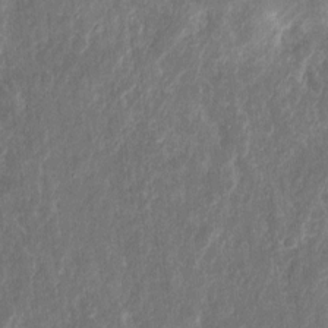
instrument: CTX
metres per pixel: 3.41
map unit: eHh
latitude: 10.1578
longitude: -72.1578
